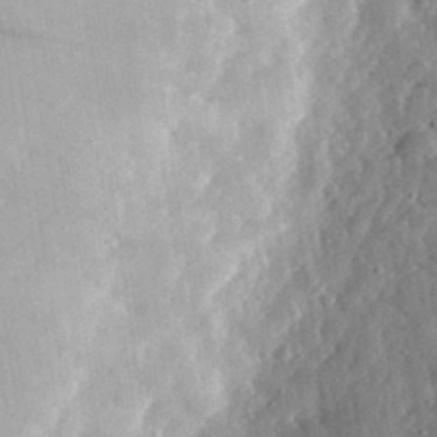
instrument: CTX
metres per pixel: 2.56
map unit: eHh
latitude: 33.0081
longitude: -76.2144
